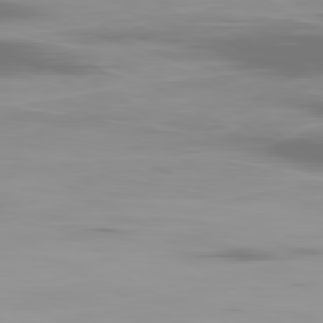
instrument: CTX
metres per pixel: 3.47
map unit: Ap
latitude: -80.2551
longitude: -61.3481
